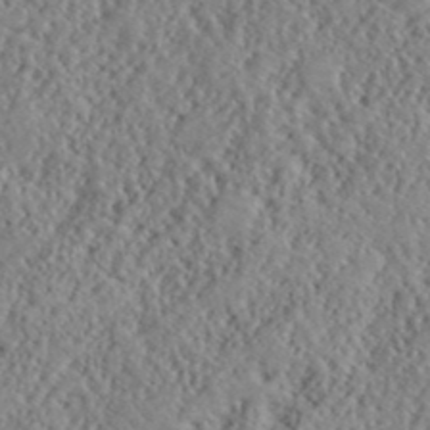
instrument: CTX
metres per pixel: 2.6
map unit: lHvf
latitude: 40.4412
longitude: -88.7436
